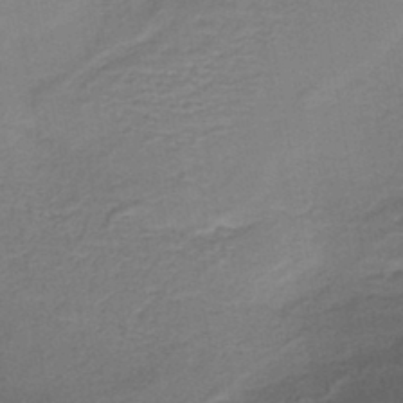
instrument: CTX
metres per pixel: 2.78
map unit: HNb
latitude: -43.1809
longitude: 49.2754
